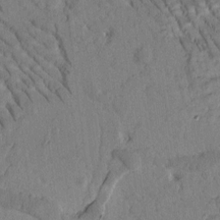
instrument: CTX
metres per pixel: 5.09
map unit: Htu
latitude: -1.6722
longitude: 172.8786
